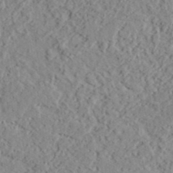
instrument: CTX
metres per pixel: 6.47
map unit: lHvf
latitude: 37.7450
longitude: -89.8773
